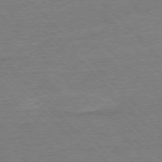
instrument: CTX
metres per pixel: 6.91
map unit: Ap
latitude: -77.4454
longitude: -95.0837
